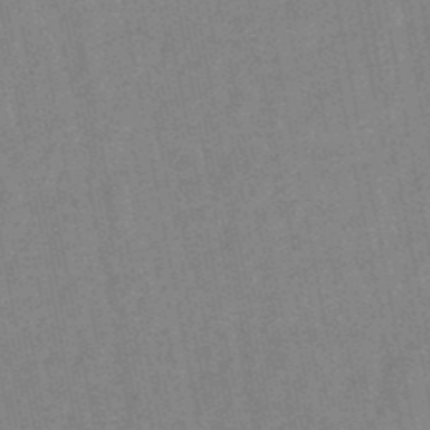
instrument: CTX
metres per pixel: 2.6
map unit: lHb
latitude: -48.3307
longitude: 78.9541
